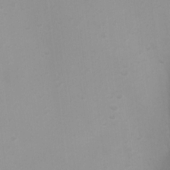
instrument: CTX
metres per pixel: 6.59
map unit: Ht
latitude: 3.6316
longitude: -22.8002
